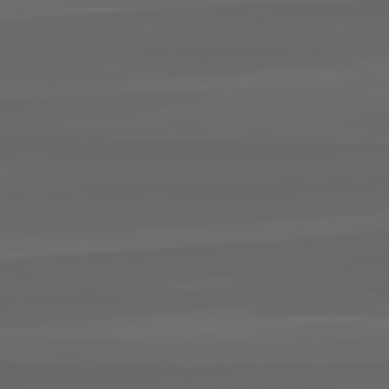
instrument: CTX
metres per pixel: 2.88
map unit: lApd
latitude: 82.4601
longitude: -168.6491
